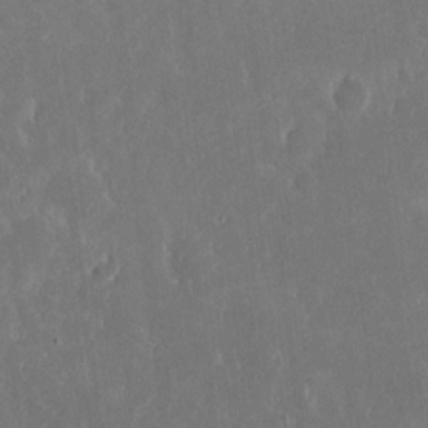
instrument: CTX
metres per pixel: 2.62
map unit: eHh
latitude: 16.3656
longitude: -73.2159
